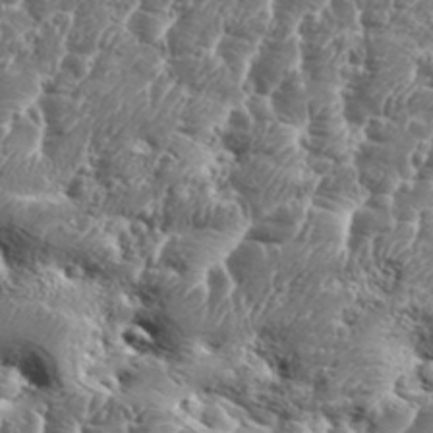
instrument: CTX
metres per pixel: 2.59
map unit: Aa
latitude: 34.7813
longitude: -135.3670
